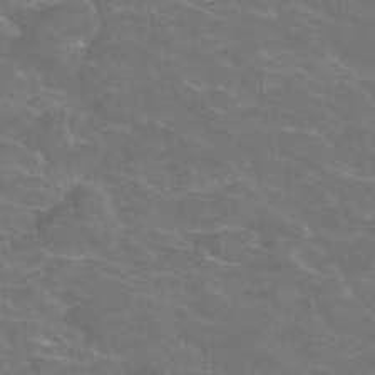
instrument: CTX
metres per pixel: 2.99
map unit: Hve
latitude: -30.5007
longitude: 95.3698
